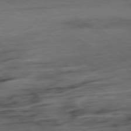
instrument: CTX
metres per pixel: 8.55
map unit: Hpe
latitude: -79.0675
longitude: -18.8191
